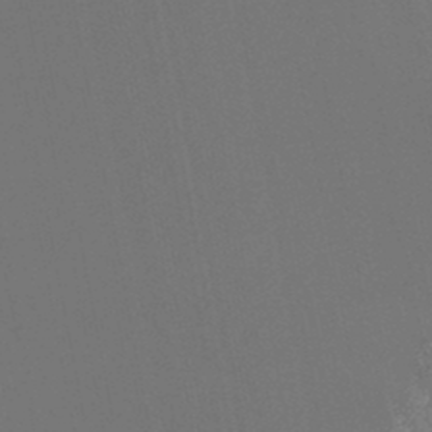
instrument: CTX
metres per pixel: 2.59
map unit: lHb
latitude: -46.4251
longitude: 76.7274
